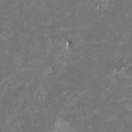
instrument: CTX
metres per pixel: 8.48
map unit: HNhu
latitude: 1.9906
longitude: -3.5560
